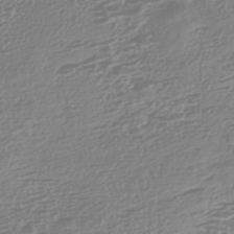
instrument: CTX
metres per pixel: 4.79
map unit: HNhu
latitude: -44.2551
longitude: 100.6518
